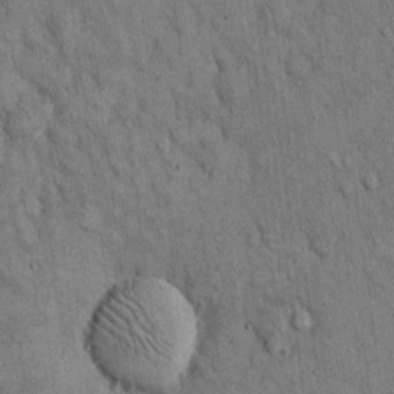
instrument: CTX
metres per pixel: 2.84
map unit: Hto
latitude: 13.6316
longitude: -58.7435
